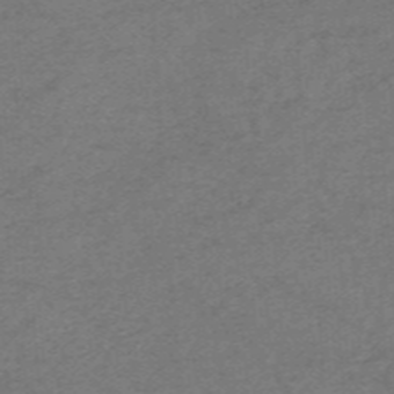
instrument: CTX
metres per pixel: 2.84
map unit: HNb
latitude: -55.1242
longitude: -46.0633
